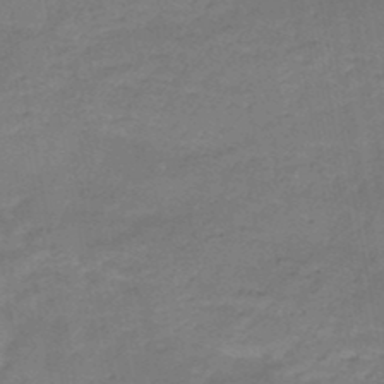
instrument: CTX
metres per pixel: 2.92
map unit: HNb
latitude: -49.4077
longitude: -39.6694
